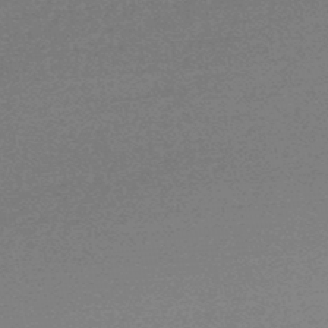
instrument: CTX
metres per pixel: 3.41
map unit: lHb
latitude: -48.0094
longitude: 62.7274
